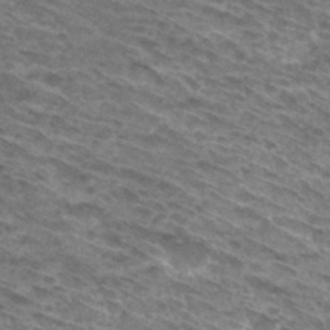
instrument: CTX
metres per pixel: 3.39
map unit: Hto
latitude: 31.9906
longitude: -46.5357
